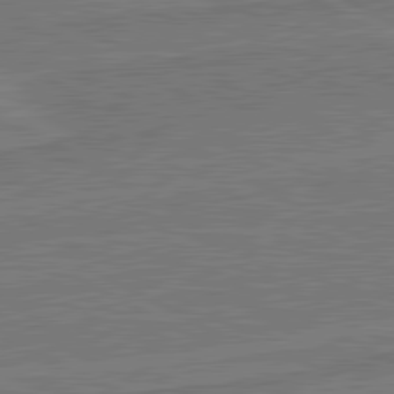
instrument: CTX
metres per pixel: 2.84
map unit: lApd
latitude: 81.0836
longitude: 168.5195
